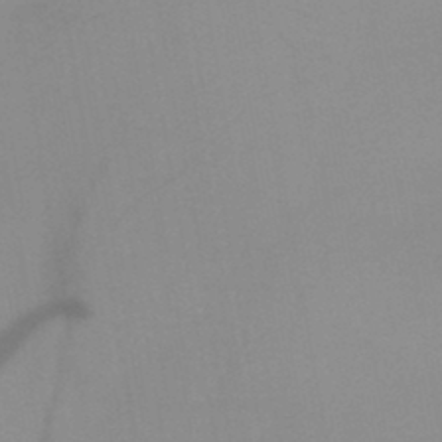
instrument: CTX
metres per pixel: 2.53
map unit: HNb
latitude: -45.7289
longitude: -41.1214
